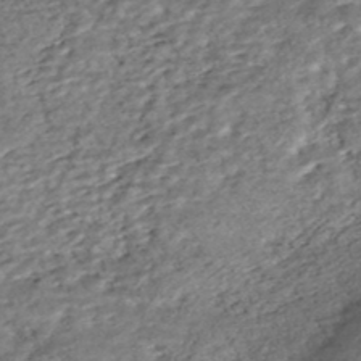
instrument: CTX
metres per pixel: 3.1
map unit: HNhu
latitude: -48.4251
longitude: 102.8975
